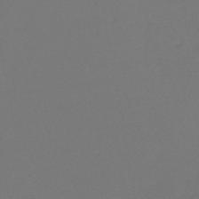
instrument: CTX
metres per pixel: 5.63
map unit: lHb
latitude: -45.5399
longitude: 69.4643
